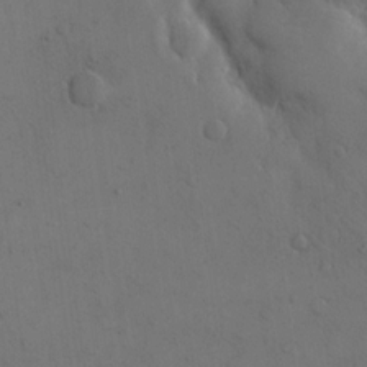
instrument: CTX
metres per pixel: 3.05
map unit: eHh
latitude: 15.8773
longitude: -67.4615
